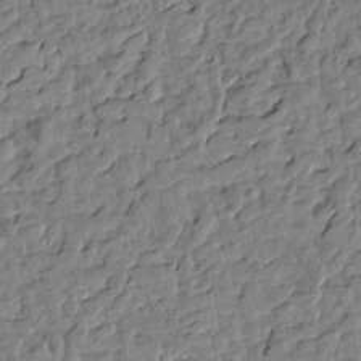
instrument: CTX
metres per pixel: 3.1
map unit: Htu
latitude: 0.8380
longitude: -179.3860
